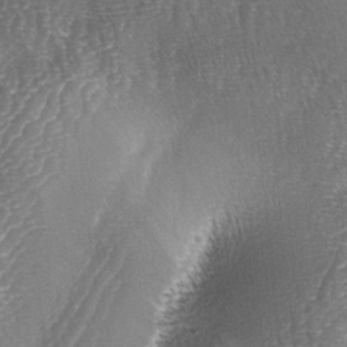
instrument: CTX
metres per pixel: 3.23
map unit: lAa
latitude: -4.8219
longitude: -128.6490
